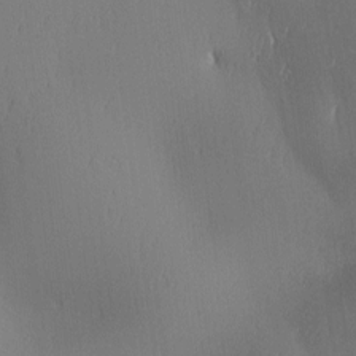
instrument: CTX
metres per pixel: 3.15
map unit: lAa
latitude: 1.6316
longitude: -116.6491
